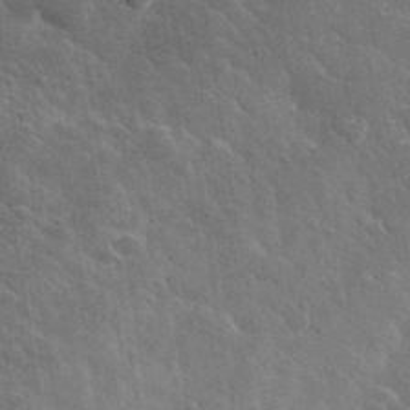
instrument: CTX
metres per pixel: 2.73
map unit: lHvf
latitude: 35.7071
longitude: -92.3467
